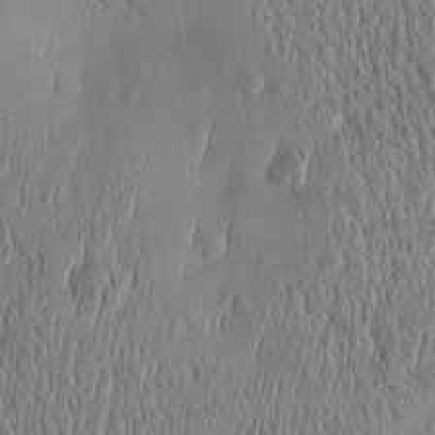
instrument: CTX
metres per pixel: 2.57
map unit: Htu
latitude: -5.2376
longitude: 174.8596
